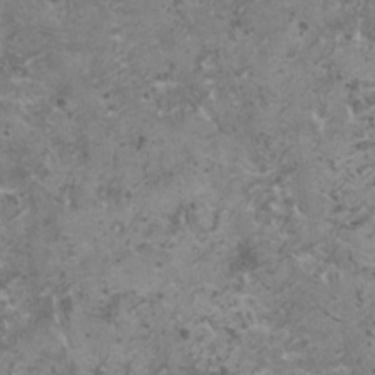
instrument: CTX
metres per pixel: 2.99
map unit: HNhu
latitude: 0.1388
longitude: 2.7085
